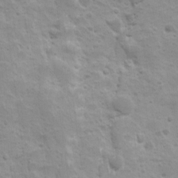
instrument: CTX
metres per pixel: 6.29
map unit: Ave
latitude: 10.2145
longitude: -104.5735
